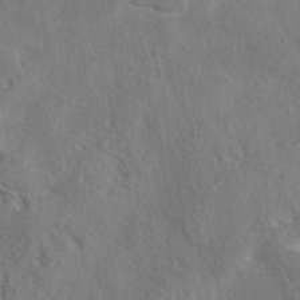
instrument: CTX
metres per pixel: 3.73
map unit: eAb
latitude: 42.0633
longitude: 105.1620
